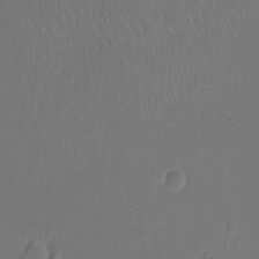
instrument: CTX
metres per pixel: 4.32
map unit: Hto
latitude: -12.1039
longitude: -39.6883
